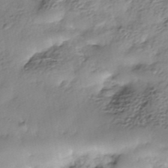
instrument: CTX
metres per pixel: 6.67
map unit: Nhe
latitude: -38.3873
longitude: -148.9703
